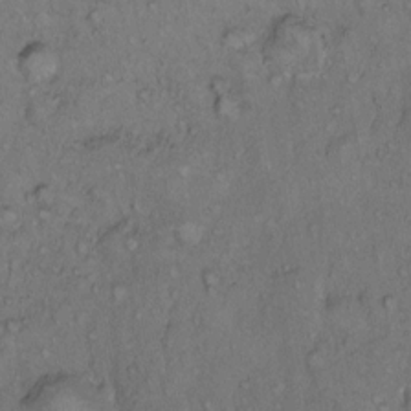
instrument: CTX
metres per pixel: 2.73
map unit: Hto
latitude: 11.9717
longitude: -58.3089
